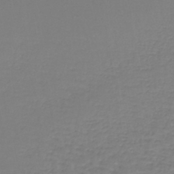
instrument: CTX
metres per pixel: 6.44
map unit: lHb
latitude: -42.5573
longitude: 71.5210
